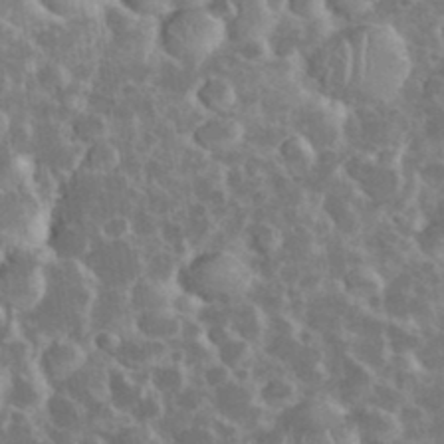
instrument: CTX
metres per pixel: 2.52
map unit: eHh
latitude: 35.7449
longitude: -61.2348
